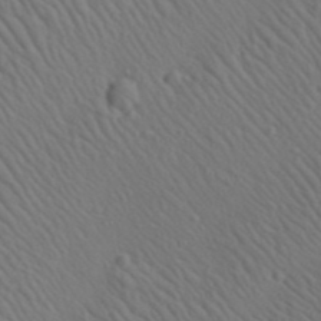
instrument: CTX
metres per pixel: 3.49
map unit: Aa
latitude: 23.2159
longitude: -138.6490
